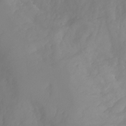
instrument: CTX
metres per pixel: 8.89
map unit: Aa
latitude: -13.3888
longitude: -59.0081
